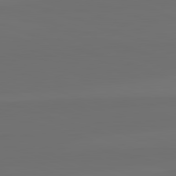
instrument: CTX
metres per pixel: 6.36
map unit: lApd
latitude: 82.5734
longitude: 144.8975
